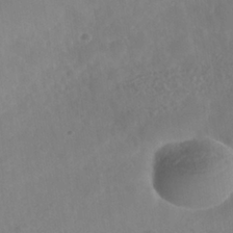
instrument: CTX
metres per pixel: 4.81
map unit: Nhe
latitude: -36.6140
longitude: -178.0822
